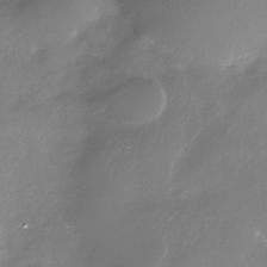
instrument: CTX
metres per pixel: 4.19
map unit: Nhe
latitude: -35.0297
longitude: -91.8016
